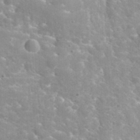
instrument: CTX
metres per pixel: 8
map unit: Hto
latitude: 35.7260
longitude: -46.6113
